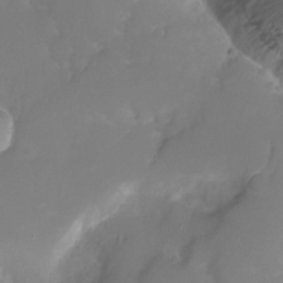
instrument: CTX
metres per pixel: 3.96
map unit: Nhu
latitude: -10.7274
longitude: -35.9906
